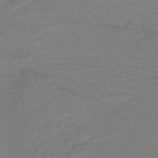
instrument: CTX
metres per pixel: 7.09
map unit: lHb
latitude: -43.0108
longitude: 52.8785
